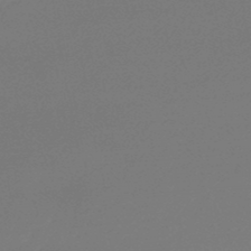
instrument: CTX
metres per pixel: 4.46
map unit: lHb
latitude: -47.0864
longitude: 69.3509
